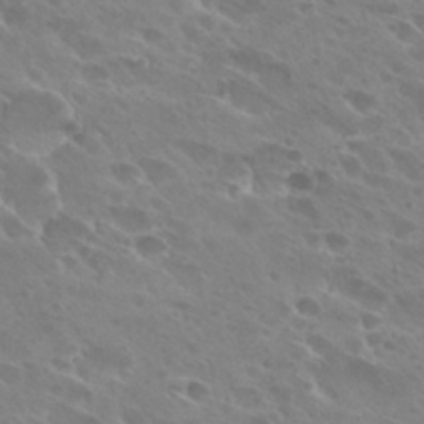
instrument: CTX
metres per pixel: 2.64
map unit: Hto
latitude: 27.6694
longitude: -40.3845
